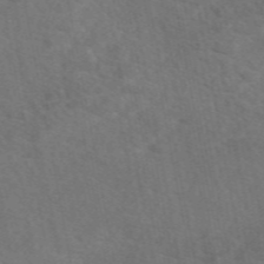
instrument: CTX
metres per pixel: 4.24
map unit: eAb
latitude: 49.4426
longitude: 120.0094
